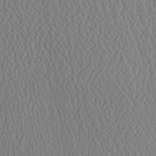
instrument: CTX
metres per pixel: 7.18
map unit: Ave
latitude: 24.1388
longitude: -135.4615
